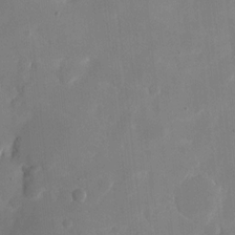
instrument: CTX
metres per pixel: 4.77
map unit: eHh
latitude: 11.2159
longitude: -67.8394
